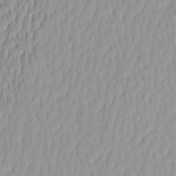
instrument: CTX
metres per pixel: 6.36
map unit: HNhu
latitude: -4.5196
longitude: 14.1228
